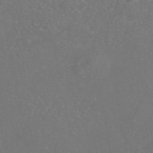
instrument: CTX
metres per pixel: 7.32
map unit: eAb
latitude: 47.0459
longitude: 109.9178
